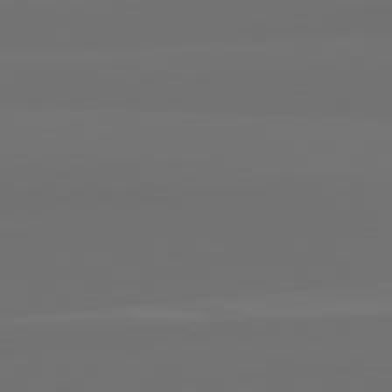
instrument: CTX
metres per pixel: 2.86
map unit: lApd
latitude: 82.4978
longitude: 162.5385
